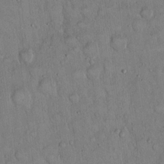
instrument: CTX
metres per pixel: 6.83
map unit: Hto
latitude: 14.9514
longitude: -57.6127
